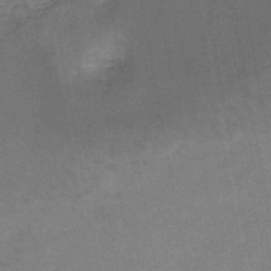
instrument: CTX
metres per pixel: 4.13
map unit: HNb
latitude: -46.1605
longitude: -37.2537
